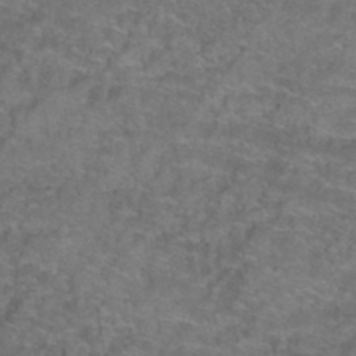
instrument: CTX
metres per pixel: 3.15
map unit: Hto
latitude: 39.5560
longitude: -42.6113
